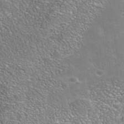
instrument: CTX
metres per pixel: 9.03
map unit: Nhe
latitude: -41.1620
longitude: -100.8758
